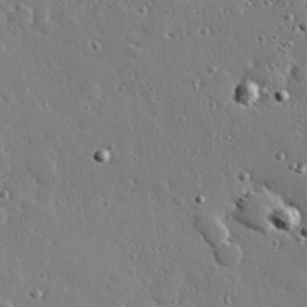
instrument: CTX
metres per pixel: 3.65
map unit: Hve
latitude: 26.6869
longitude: -93.1025
